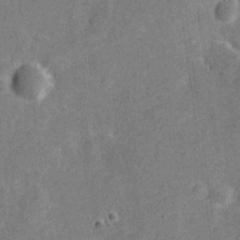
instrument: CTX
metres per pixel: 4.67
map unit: Nve
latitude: -25.5021
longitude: 105.3320
